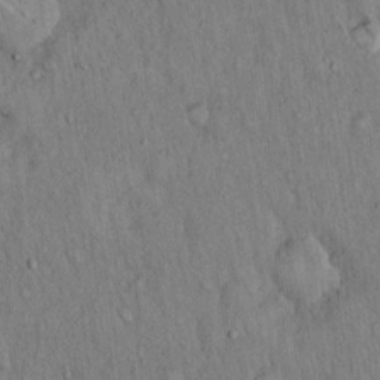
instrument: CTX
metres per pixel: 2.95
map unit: Hto
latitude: 15.2348
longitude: -58.9325
